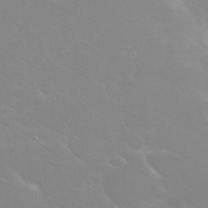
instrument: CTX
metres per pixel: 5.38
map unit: Nhu
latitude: 25.6316
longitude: -53.1781
